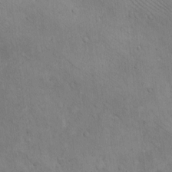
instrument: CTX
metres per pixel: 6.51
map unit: eHh
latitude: -8.6329
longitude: -68.8947
